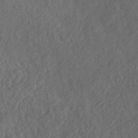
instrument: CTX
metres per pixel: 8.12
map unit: ANa
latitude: 42.1767
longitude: 51.6154
